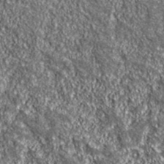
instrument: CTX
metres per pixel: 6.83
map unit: eHh
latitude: 42.9703
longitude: -90.5735
